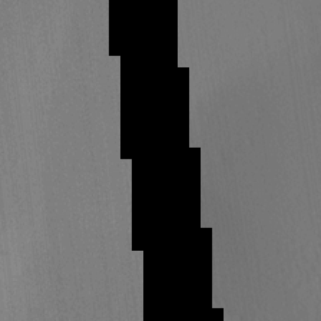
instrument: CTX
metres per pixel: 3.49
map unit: Ave
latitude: 13.1025
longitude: -107.0081
